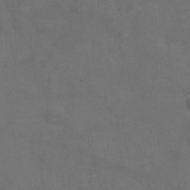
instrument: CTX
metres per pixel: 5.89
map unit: Hto
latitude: 0.4223
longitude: -33.8583
